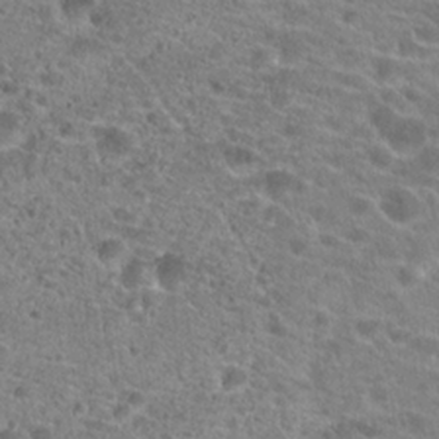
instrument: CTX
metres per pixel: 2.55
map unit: Hto
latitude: 20.8758
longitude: -42.1011
